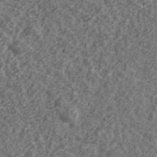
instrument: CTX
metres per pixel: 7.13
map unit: Ave
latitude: 43.3293
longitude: -111.3482
